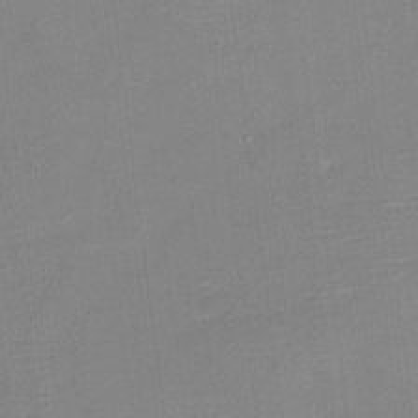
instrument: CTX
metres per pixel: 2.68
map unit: eHh
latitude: -3.4076
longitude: -80.2522
